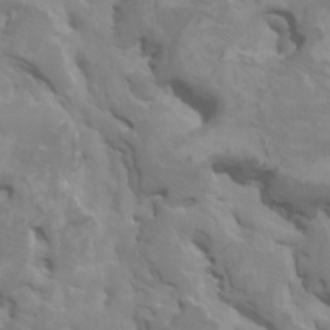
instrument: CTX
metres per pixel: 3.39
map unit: HNhu
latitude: 6.0255
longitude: -1.4237
